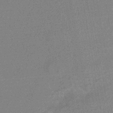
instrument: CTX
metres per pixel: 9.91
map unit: HNhu
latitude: -43.0864
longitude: 99.2187
